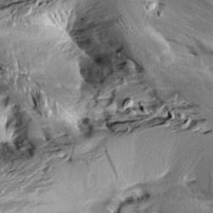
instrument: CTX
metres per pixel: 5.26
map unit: Aa
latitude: 10.9703
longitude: -142.5546
